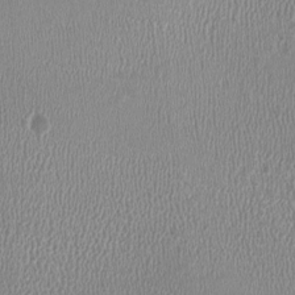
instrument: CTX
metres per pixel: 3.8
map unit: HNhu
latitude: -3.3320
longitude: -2.0255
